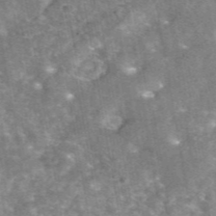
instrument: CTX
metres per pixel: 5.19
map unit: eAb
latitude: 46.2334
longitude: 120.8597
